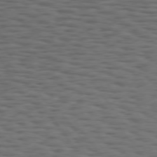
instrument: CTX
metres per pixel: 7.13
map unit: Hpe
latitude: 74.6113
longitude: -133.2915
